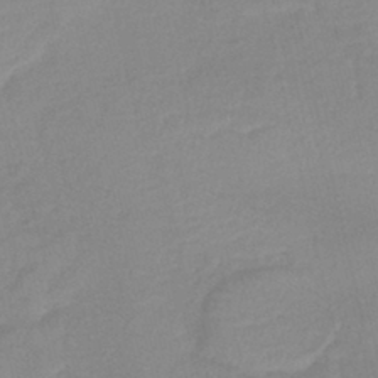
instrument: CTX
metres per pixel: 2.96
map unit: lHb
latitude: -41.1053
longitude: 76.0661
